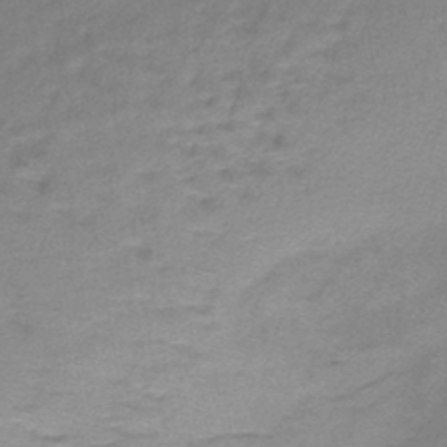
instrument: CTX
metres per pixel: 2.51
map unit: lHb
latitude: -43.4076
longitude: 59.2564
